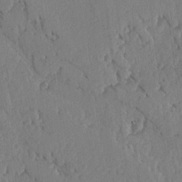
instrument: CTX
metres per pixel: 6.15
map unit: lAvf
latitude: -5.2376
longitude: -113.7261
